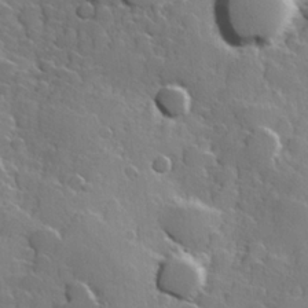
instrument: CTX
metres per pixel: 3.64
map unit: Hve
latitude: 23.3293
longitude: 147.6911
